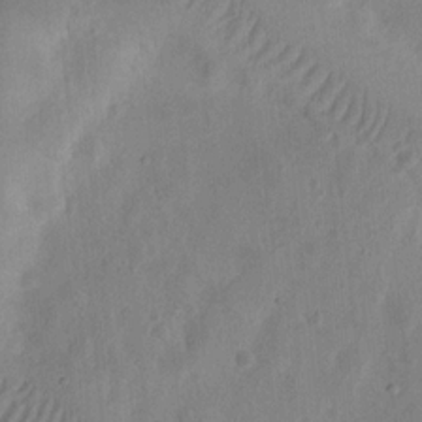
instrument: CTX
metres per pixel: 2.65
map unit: Ht
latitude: 14.0444
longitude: -74.7246
